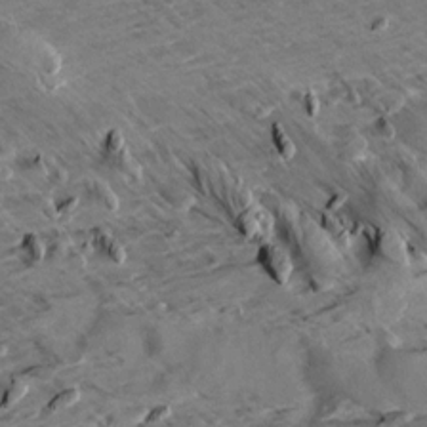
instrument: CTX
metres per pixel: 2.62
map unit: Aa
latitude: 9.9906
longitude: -140.0444
